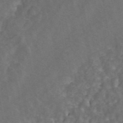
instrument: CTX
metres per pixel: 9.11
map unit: ANa
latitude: 45.1781
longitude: 38.9352
